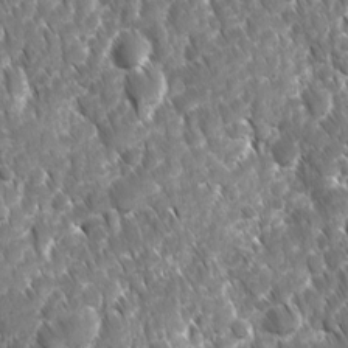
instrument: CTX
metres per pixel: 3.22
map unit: Ave
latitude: -10.8597
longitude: -119.6127
